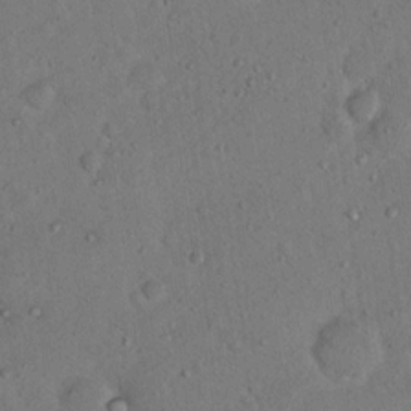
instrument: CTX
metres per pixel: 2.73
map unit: Nhu
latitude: 13.4993
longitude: -27.6694
